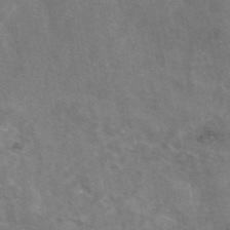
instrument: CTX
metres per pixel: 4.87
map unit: eAb
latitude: 45.7827
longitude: 116.0094
